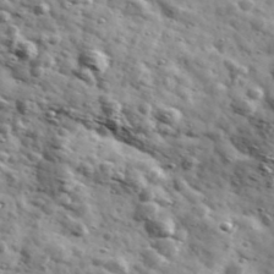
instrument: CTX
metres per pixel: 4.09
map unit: Ave
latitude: 41.4615
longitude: -107.1403
